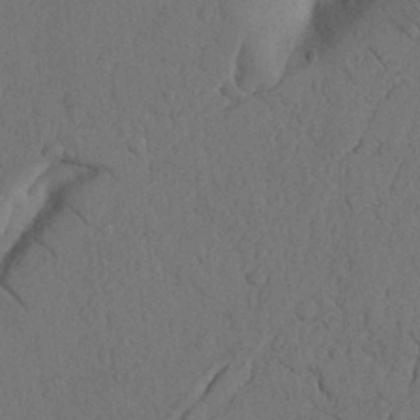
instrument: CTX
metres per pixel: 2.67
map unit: Nhu
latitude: 21.2159
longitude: -75.7072
